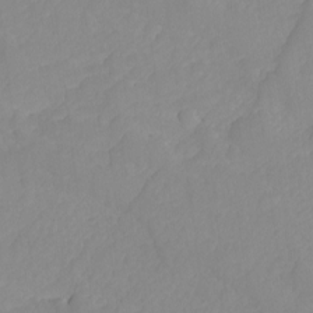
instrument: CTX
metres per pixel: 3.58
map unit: Ave
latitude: -8.9542
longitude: -116.8380
